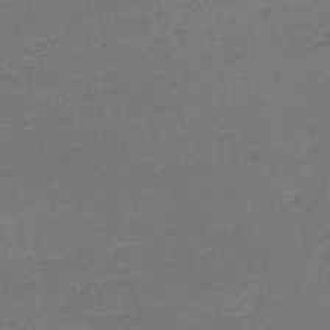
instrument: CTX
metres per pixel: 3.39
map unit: HNb
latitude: -50.6896
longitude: -49.1214
